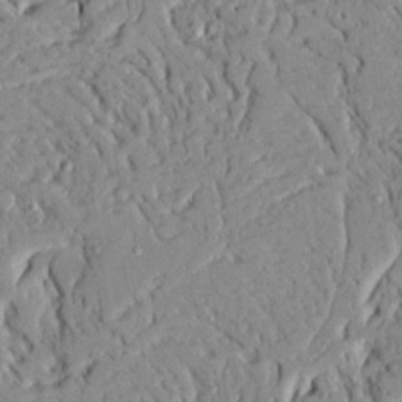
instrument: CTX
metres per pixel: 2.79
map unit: Ave
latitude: 22.7624
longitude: -128.9136
